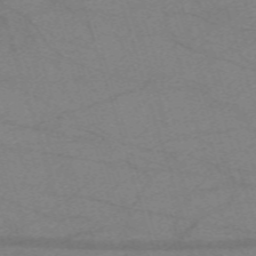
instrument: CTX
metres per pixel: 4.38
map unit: eHh
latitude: -61.8989
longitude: 54.4818
